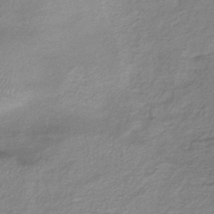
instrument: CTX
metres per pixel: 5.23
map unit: lHb
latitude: -36.3684
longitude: 71.7667
